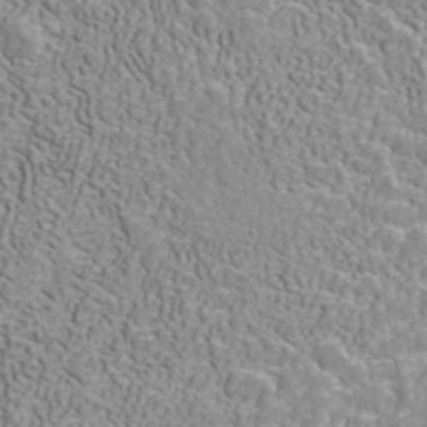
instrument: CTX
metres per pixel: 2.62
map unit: ANa
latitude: 41.4993
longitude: 32.5007
